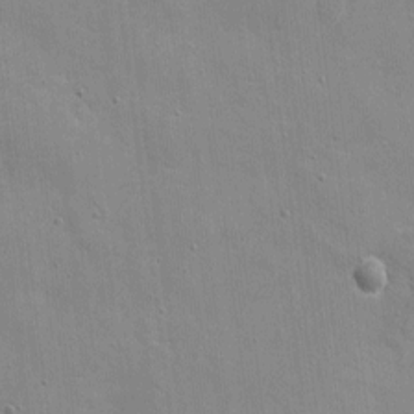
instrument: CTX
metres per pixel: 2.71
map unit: eHh
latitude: 4.3845
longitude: -67.0458
